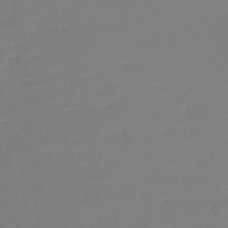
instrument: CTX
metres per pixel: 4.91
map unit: lHb
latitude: -45.8233
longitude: 65.5210
